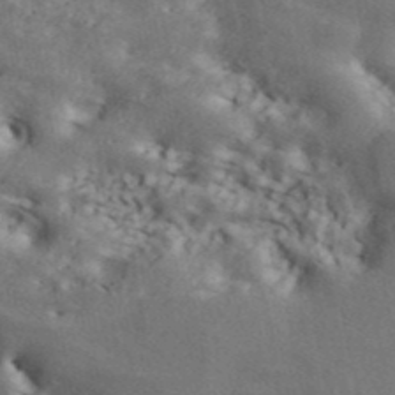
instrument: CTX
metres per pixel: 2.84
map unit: ANa
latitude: 43.4238
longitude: 47.7855
